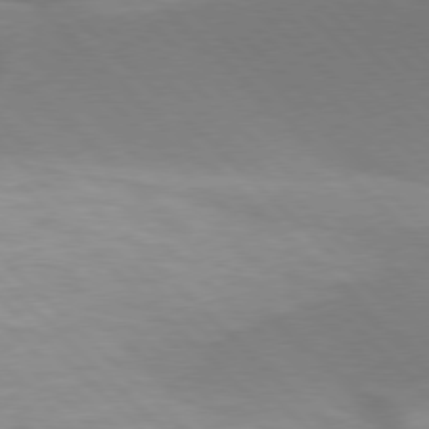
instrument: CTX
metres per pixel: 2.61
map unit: lApd
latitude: 77.0458
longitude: -51.4993
